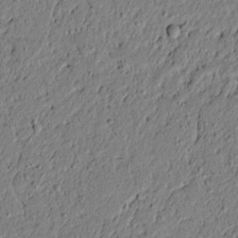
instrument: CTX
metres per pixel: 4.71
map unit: lAvf
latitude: 5.7639
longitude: 167.1998
